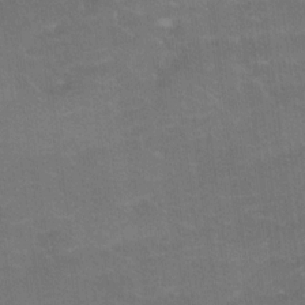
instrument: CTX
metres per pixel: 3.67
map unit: Ave
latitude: 18.5356
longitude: -136.4412
